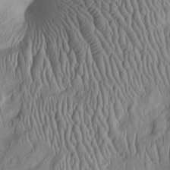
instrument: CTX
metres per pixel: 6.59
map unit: Htu
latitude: -5.8422
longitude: 153.1431
